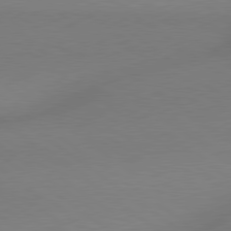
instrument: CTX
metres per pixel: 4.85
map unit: lApd
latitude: 78.9514
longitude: 179.0108
